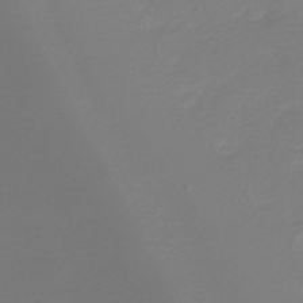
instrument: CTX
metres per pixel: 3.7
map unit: HNb
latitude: -44.7085
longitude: -42.4223
